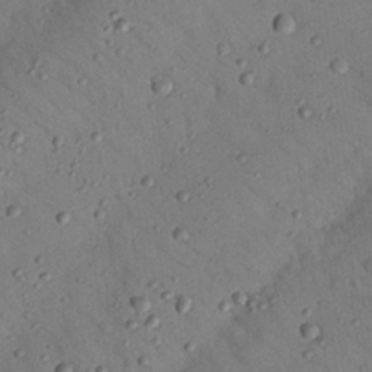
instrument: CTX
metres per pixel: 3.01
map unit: Nhu
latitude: 24.5167
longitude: -73.8206
